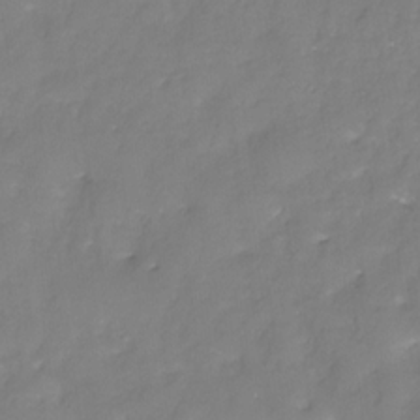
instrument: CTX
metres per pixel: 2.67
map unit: HNhu
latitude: -27.3320
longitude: 74.8975
